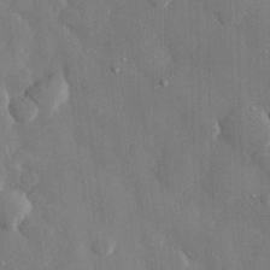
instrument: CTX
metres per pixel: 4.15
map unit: eHh
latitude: 28.9702
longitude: -80.1578
